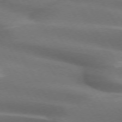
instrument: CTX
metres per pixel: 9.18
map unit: lApd
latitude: 72.9325
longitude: -51.9528
